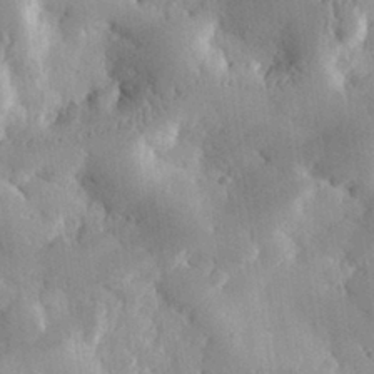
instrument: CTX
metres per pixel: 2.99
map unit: eHh
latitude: 30.4412
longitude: -79.4616
